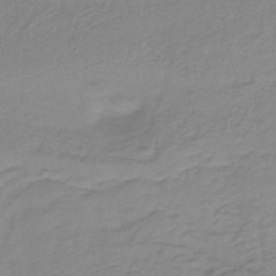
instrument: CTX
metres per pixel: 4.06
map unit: lHb
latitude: -36.8974
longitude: 61.7856
